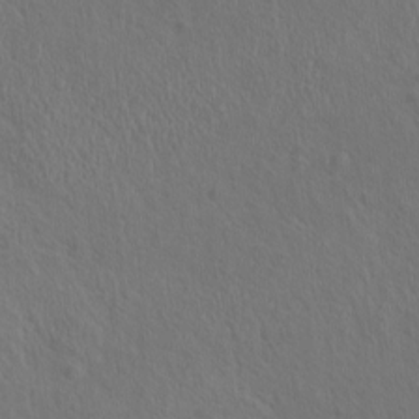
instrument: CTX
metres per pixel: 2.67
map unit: eHh
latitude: -2.3117
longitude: 19.3510
